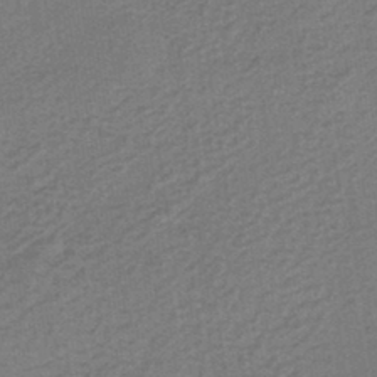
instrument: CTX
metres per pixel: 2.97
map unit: lHb
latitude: -37.5021
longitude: 60.9731
